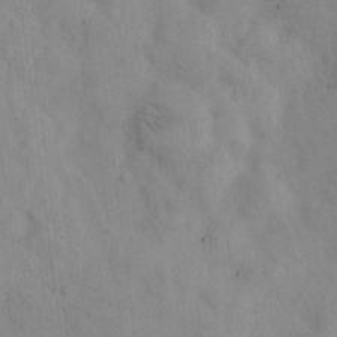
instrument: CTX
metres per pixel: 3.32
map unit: Hto
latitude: 7.2159
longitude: -60.4223
